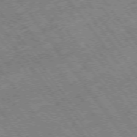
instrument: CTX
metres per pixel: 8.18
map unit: Hpe
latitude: -75.2376
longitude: -19.1025
